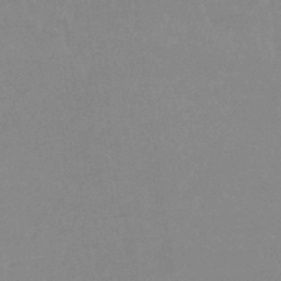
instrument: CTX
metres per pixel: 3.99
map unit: lHb
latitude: -33.5966
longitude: 69.8611
